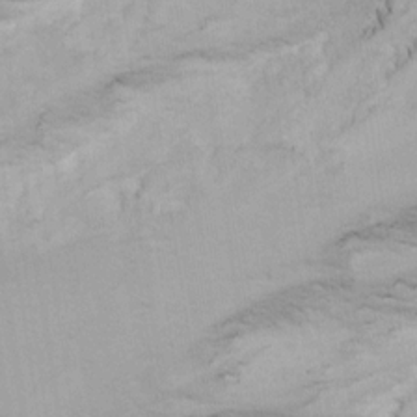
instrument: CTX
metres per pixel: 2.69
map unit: Ave
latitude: 17.2159
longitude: -138.7057
